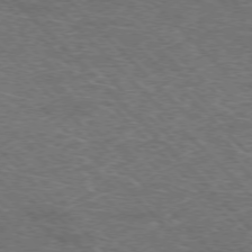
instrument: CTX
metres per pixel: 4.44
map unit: Hpe
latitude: -76.9542
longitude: -11.8961
